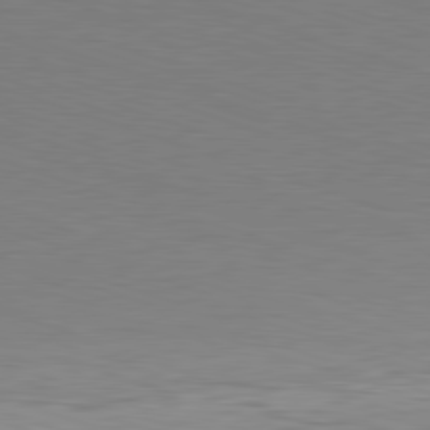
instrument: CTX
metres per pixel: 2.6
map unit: Hpe
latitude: -82.1795
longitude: 11.4832
